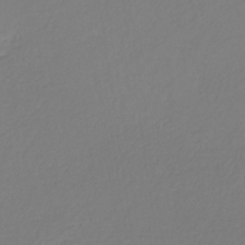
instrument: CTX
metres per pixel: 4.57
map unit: eHb
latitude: -30.5196
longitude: 63.3887
